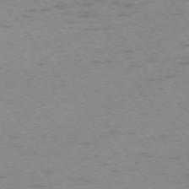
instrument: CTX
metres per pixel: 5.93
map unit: Ap
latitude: -74.4062
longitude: -79.5560
